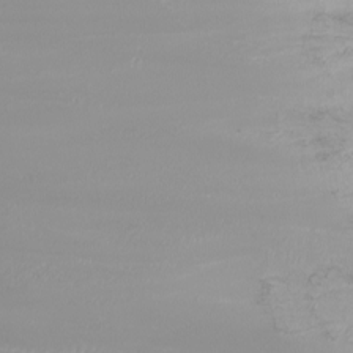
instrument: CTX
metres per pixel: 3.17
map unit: Nhu
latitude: -5.8989
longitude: -79.0837
